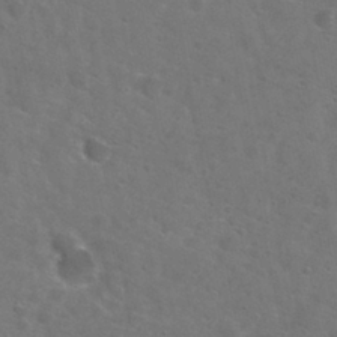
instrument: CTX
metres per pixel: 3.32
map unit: Nhu
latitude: 28.9136
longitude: -48.4979
